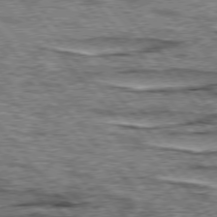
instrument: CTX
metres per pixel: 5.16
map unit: lApd
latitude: 76.6868
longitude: -71.0836
